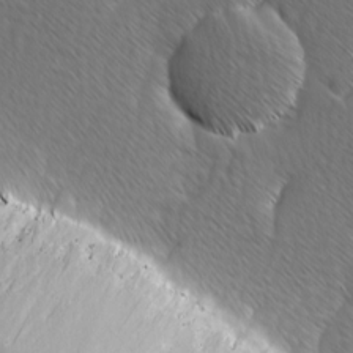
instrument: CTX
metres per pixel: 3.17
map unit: Ave
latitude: 8.3467
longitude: -105.8962
